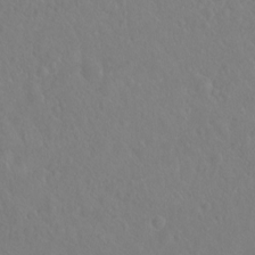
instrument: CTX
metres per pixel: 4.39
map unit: Hto
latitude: -8.1039
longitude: -46.0822
